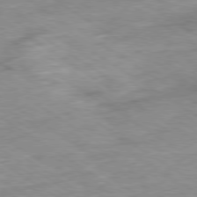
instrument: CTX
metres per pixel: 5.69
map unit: Ap
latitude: -80.1417
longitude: -75.3671
